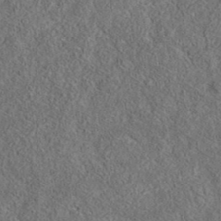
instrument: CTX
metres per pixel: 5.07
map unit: eAb
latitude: 36.1578
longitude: 113.5588
